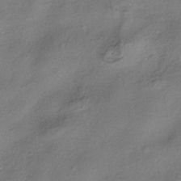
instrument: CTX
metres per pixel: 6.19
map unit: HNhu
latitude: -41.4076
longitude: 105.6155
